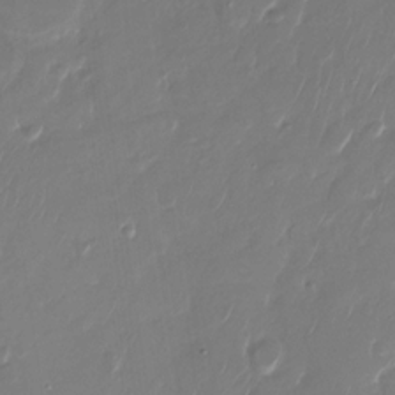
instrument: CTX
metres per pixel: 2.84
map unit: Nhu
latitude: -28.2928
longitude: -66.7624
